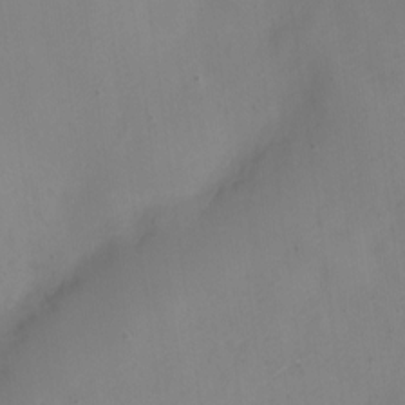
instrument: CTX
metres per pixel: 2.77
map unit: Nve
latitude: -23.0487
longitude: 107.0109
